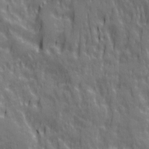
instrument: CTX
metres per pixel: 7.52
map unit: Ave
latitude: 20.7435
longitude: -134.5923
